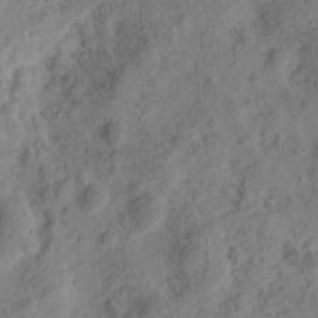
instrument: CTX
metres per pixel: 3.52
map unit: eHh
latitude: 9.4804
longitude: -74.3656
